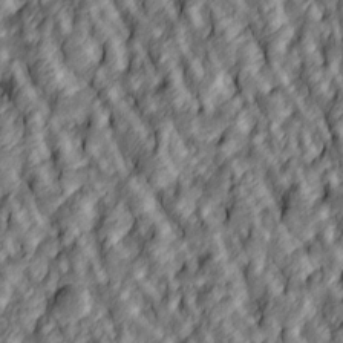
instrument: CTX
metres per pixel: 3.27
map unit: lAa
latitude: 4.8002
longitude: -116.4412
